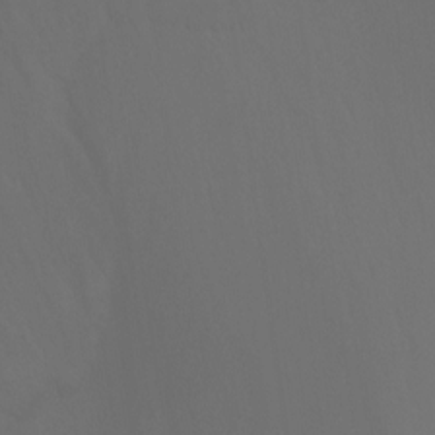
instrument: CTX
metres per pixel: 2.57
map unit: Nhu
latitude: -13.5588
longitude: -71.1970
